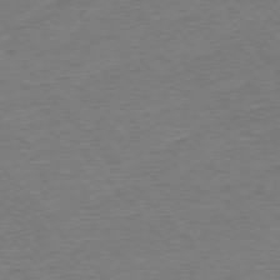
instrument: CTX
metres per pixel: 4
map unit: Ap
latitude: -76.6707
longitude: -95.5749
